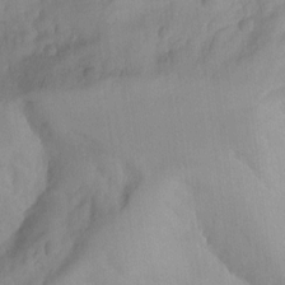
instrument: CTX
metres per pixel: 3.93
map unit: Aa
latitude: -13.1998
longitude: -59.3482
